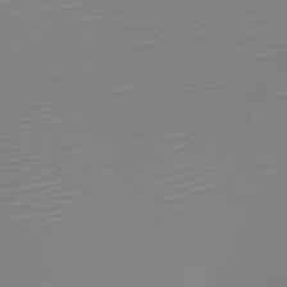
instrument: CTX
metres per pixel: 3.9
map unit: eHh
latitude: -5.6533
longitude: -85.0459
